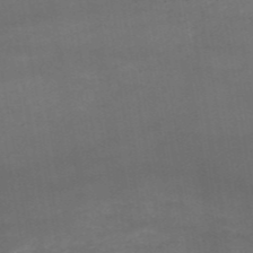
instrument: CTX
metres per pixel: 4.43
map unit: HNb
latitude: -52.1605
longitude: -39.6505
